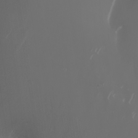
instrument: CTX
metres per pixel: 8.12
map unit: Nhu
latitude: -6.5384
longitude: -90.7624
